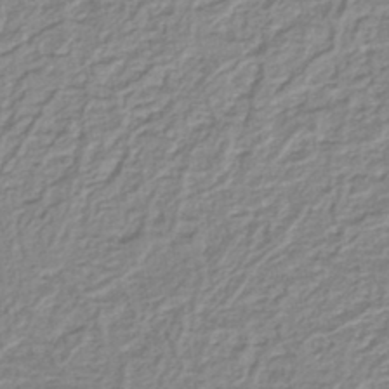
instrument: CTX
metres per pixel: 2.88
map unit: lHb
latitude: -41.7100
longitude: 62.0283
